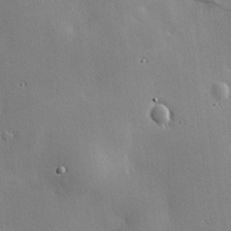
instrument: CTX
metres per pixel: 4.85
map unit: Hve
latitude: 18.7435
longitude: 150.4062
